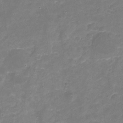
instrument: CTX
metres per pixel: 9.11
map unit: Nhu
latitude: -18.2173
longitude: -56.6679
